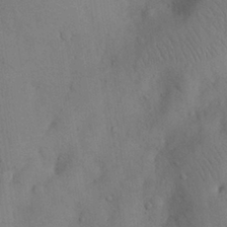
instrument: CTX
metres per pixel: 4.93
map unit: Nhu
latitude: 28.6490
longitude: -69.9150
